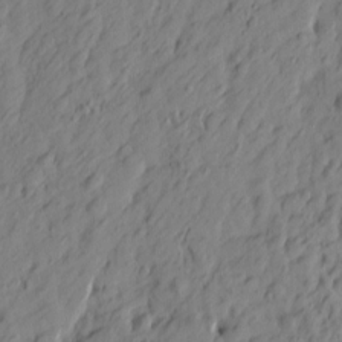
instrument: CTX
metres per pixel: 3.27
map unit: Htu
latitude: -1.7100
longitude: -175.0836
